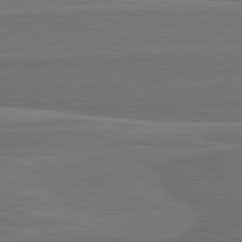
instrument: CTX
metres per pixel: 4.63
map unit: lApd
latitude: 82.0255
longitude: 168.5951
